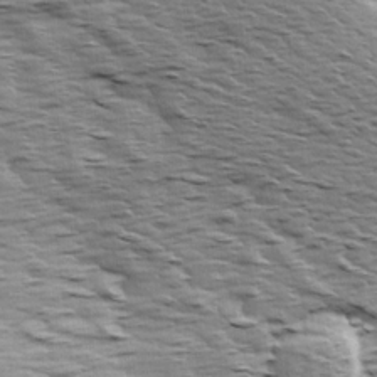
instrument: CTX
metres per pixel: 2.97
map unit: Ave
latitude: 14.2901
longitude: -104.4412
